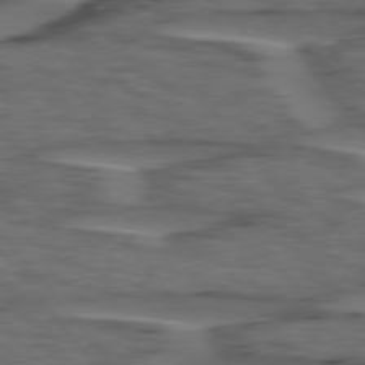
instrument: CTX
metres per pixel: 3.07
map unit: lApd
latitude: 75.9339
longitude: -71.1781
